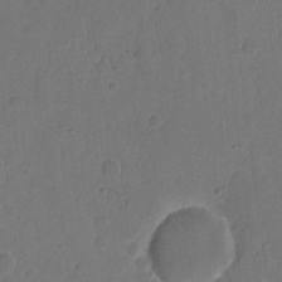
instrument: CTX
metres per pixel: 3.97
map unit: eHh
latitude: 5.5371
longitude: -65.3104
